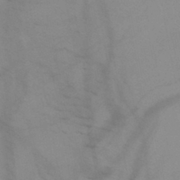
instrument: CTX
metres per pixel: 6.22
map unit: HNb
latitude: -45.5210
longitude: -40.9702
